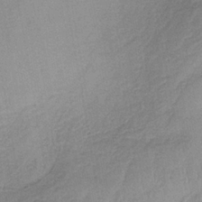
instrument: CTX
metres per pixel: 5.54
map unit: HNb
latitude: -32.8786
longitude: 62.3306
